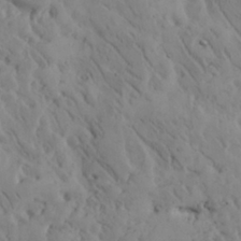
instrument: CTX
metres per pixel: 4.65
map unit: Nhu
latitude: 27.6505
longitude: -71.9717
